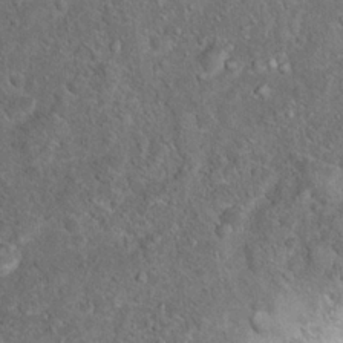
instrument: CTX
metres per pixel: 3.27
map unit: Hto
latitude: 18.4034
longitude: -42.8758
